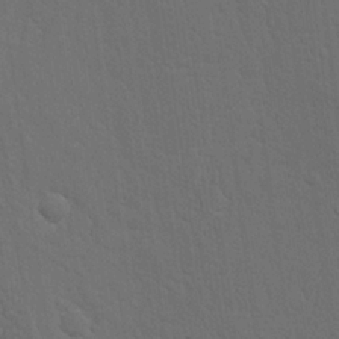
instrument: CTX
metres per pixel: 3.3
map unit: Nhu
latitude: 18.8191
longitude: -73.8395
